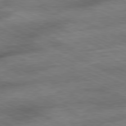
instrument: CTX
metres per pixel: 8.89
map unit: Ap
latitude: -81.1242
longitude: -91.8583
